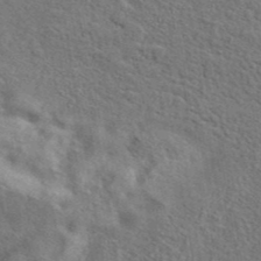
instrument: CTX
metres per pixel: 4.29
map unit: eAb
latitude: 40.8002
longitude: 103.6533
